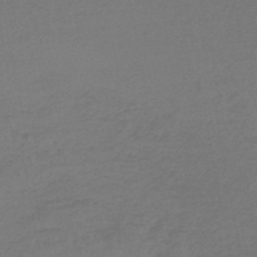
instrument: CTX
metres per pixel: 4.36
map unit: lHb
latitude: -45.3888
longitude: 68.6518
